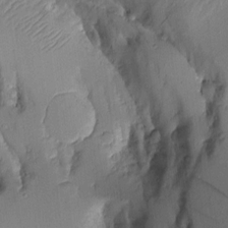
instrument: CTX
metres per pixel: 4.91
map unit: Aa
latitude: 9.5749
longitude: -127.1025
